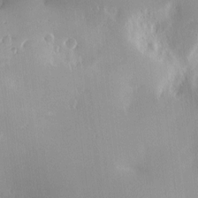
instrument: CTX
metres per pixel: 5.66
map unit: Nve
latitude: -8.4629
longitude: 173.3132
